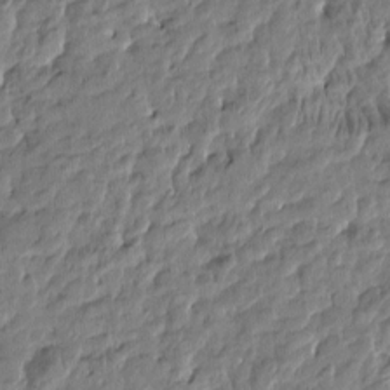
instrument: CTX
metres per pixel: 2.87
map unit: Htu
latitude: -4.9730
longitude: 177.5399
